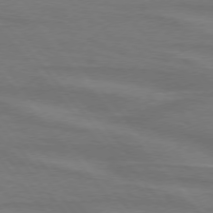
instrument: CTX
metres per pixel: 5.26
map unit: lApd
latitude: 75.2348
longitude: -80.8569
